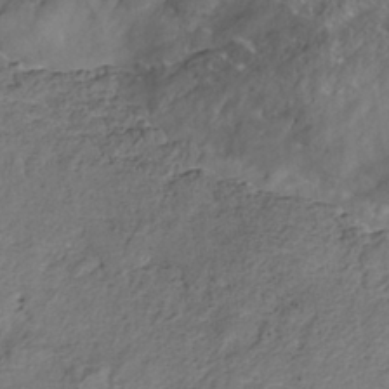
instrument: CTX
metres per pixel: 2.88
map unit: HNhu
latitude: -39.1998
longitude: 107.1242
